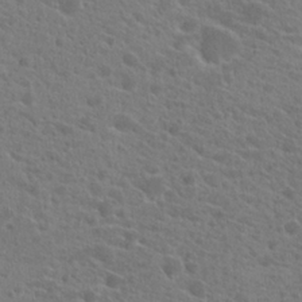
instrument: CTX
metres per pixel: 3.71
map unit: Hto
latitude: 22.0633
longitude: -39.5749
